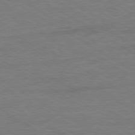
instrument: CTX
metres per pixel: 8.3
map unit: Ap
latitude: -80.0283
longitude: -87.2537
